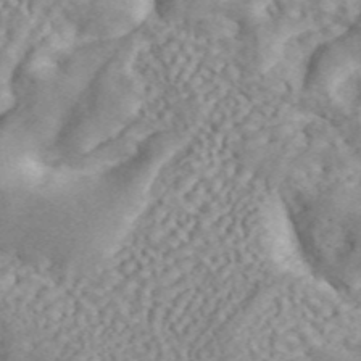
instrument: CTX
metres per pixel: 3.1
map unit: ANa
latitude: 45.7827
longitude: 24.8786
